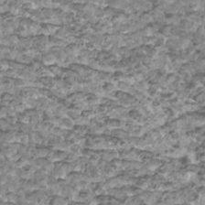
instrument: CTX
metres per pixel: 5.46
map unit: Htu
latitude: 3.5560
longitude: -21.0270
